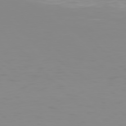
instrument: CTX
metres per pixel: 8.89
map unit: Hpe
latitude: 77.3670
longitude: -172.8191
